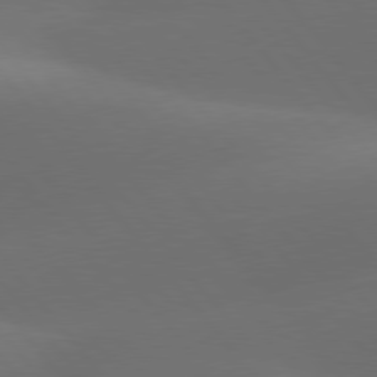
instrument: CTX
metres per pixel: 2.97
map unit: lApd
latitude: 78.1578
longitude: -52.7435
